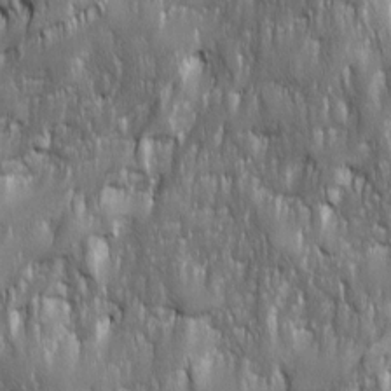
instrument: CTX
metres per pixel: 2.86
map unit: Ave
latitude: 15.8395
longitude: -134.7813
